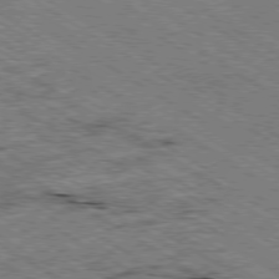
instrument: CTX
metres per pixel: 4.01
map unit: Ap
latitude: -79.7288
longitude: -79.4049
